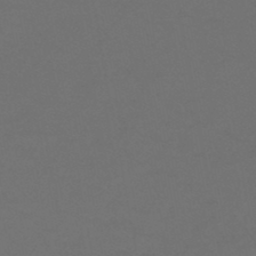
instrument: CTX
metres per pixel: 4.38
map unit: HNb
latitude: -46.8597
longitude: -35.4615
